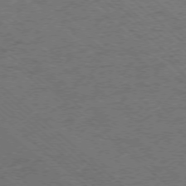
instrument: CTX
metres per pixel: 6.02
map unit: Ap
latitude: -75.8423
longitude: -79.4049
